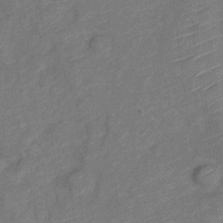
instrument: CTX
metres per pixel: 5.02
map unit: Nve
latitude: -18.6707
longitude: 108.5196
